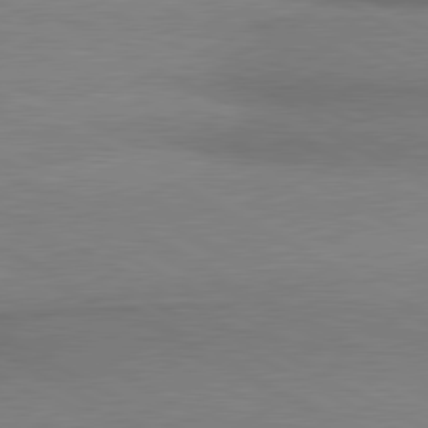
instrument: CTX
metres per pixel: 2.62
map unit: lApd
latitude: 80.5357
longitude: 165.4833
